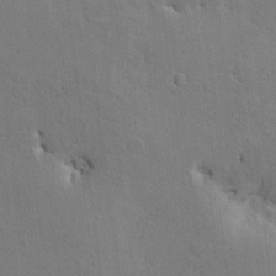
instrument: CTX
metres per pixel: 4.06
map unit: HNhu
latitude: 8.1011
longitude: -3.1970
